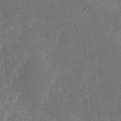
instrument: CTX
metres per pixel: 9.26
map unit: Nhu
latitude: -28.2740
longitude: -76.3089
